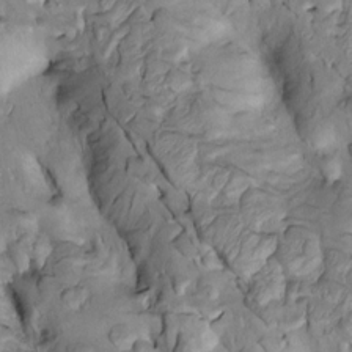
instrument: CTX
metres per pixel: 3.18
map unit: Htu
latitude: -2.3873
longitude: 149.7667
